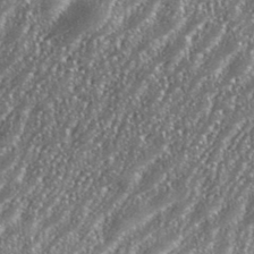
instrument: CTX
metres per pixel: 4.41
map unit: eHh
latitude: 35.6505
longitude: -132.2523
